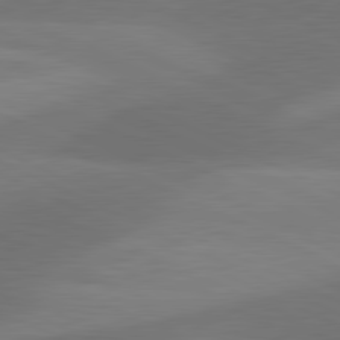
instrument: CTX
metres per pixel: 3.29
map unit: lApd
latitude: 81.1592
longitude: 125.9556
